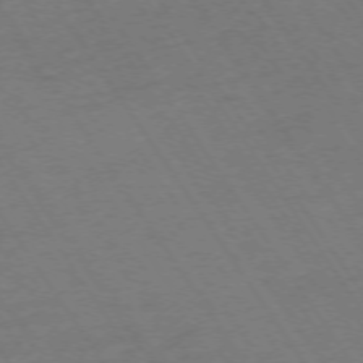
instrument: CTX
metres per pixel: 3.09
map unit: Ap
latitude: -73.8422
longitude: -71.2348
